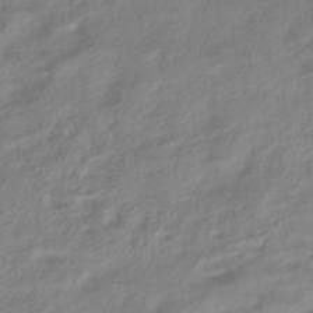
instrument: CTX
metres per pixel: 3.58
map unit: HNhu
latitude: -41.9178
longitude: 92.1417
